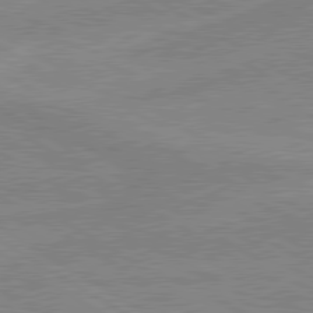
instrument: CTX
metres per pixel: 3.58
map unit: lApd
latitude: 80.0255
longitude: -175.7261
